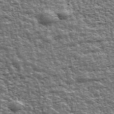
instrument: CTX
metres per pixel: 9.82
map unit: Ave
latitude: 43.0836
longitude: -111.9717
